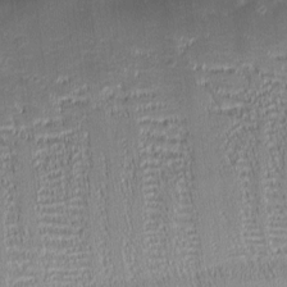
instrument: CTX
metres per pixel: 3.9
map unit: eHh
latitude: -2.3495
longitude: -85.5749
